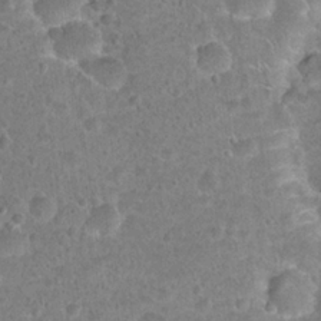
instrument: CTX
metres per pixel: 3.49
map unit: Hto
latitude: 21.8395
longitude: -48.0444
